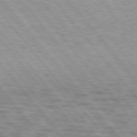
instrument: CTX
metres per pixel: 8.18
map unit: lApd
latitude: 75.4615
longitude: -82.0822
